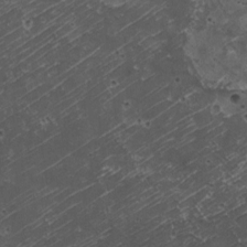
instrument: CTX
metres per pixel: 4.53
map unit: HNhu
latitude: 3.1403
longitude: 3.7288
